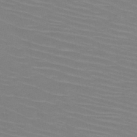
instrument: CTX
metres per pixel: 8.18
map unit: HNb
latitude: -46.6896
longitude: -45.5560
